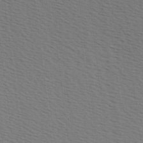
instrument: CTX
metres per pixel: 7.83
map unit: Hve
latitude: 2.5923
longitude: -125.6882
